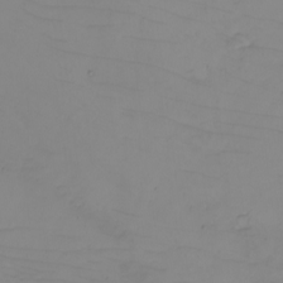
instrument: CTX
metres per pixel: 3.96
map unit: eHh
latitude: -6.1983
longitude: -80.0255
